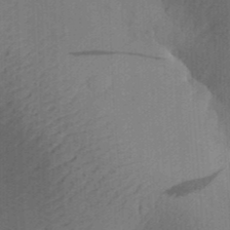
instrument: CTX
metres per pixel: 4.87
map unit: Aa
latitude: 29.0269
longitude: -138.6679
